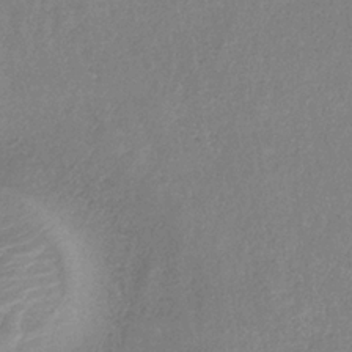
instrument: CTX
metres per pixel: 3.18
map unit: HNb
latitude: -33.0109
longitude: 55.5777
